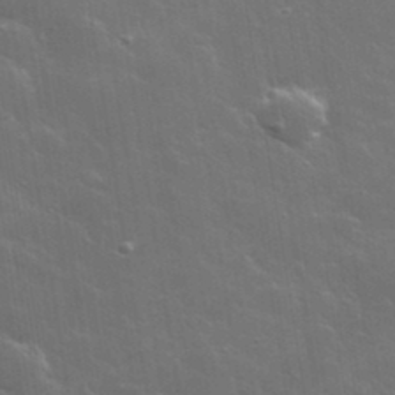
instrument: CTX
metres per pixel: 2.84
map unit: lHvf
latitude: 36.3467
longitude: -91.8583
